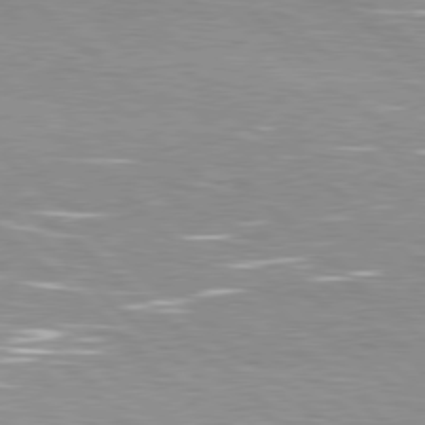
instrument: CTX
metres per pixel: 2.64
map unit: Hpe
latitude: 78.2712
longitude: -139.5560
